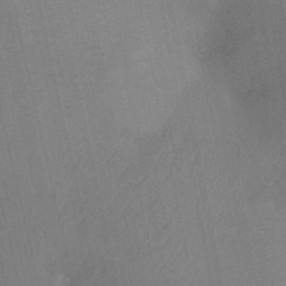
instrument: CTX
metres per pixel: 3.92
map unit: Ht
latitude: -3.3887
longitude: -27.5560
